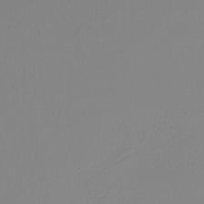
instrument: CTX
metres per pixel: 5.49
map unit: lHb
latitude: -45.0864
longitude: 56.0661
